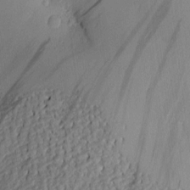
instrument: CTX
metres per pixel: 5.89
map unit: Htu
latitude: 1.8205
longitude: -178.0633
